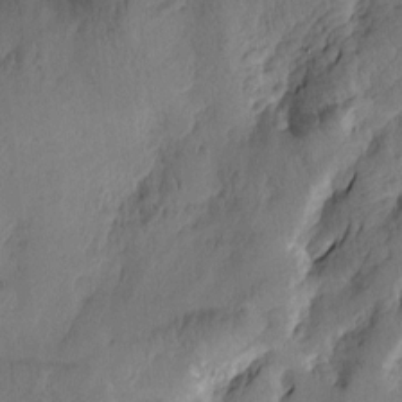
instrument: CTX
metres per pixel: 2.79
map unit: Htu
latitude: -2.2172
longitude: -176.7435
